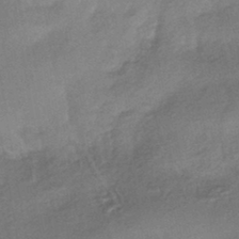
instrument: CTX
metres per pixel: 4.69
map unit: HNhu
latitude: -43.4076
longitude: 94.8597
